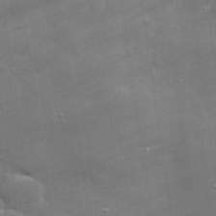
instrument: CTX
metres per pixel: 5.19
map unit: lHvf
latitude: 31.1404
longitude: -93.4804
